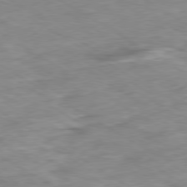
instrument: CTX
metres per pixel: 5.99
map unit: Ap
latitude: -80.1039
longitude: -74.4601
